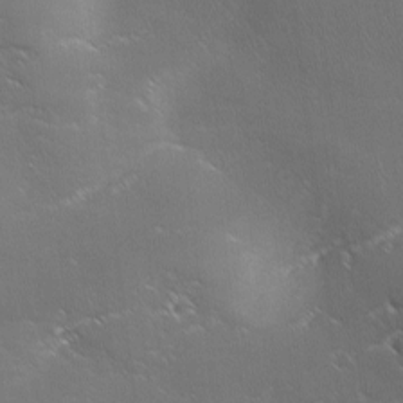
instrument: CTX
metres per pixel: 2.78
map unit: Ave
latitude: 1.5182
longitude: -113.7827
